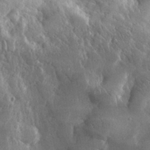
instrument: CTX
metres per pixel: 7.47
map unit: lHvf
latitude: 31.3104
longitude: -92.1577
